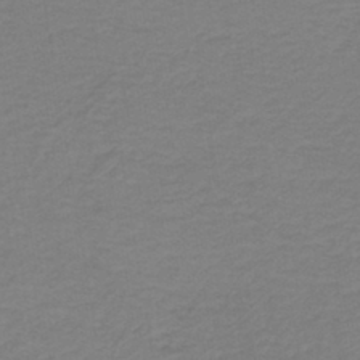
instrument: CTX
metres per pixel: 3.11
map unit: lHb
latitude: -41.4076
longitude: 52.5573
